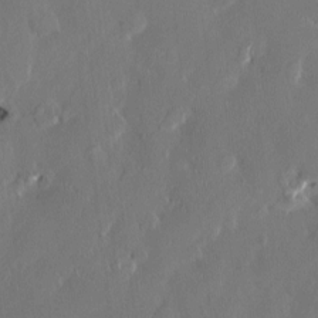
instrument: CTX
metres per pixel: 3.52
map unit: HNhu
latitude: 1.3292
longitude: -4.8002
